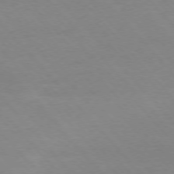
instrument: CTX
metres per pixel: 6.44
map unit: Ap
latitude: -76.6141
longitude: -88.1200
